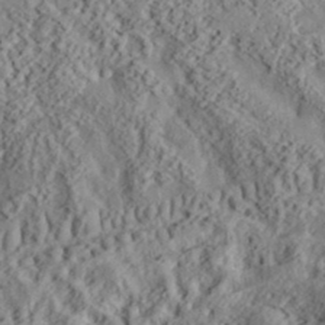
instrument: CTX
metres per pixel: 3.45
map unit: lHvf
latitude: 35.6316
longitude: -85.6883
